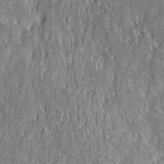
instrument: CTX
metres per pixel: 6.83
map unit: ANa
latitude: 36.6869
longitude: 18.3495
